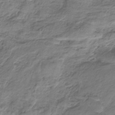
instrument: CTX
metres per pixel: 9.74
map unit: HNb
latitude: -34.5007
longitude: 58.0660
